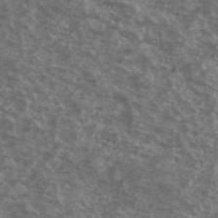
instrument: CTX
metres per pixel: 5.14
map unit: Ave
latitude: 40.4412
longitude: -108.4034
